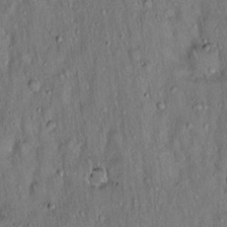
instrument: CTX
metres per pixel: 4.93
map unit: Hto
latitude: 15.7639
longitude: -58.9892
